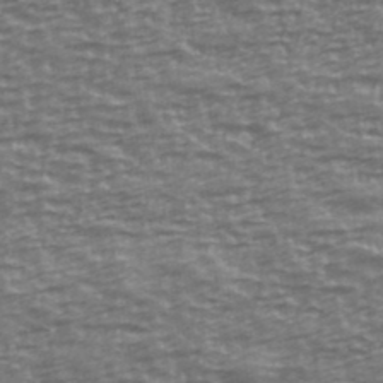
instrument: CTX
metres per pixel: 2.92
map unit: Ave
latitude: 40.6490
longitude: -114.2144
